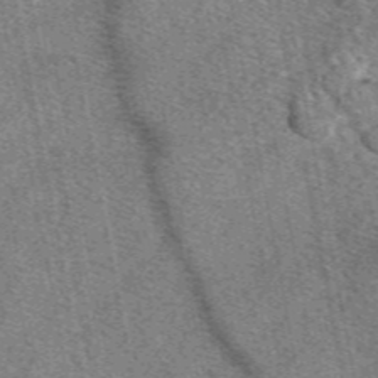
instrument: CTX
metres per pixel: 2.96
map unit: eAb
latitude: 48.6868
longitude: 111.6155
